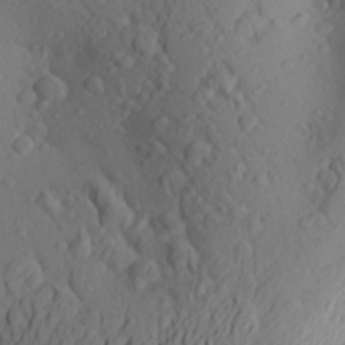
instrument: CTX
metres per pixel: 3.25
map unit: Aa
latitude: 26.0255
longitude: -147.6505
